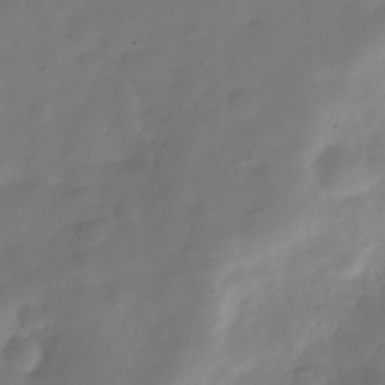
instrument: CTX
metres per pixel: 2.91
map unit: Hve
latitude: -30.7274
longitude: 92.1039
